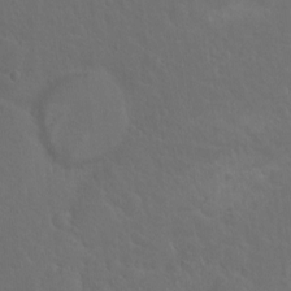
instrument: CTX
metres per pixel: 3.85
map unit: Hto
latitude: -7.8044
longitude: -45.0269
